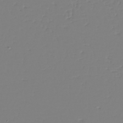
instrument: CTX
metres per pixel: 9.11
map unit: eHh
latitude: -42.2739
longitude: -32.8947
